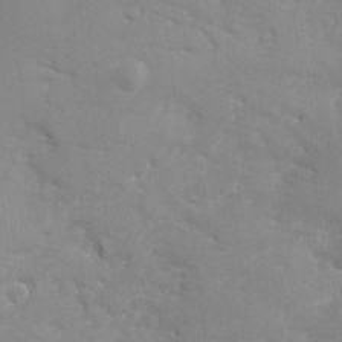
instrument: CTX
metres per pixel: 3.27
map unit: Ave
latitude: -8.6896
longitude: -117.5938
